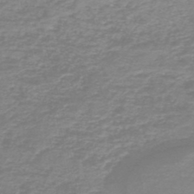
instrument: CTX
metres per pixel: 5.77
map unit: HNb
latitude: -45.8989
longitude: 52.6896
